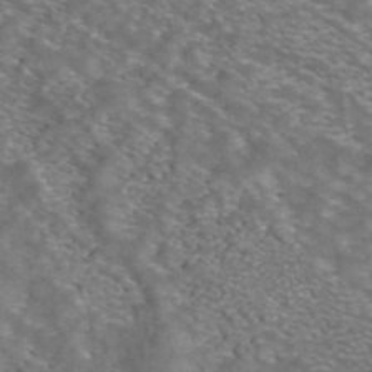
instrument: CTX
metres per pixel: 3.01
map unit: ANa
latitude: 42.3467
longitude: 24.1228
